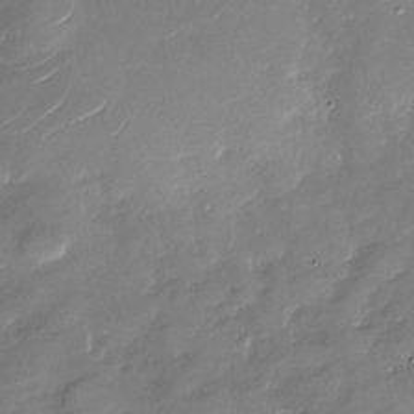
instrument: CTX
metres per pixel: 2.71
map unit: Nhu
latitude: -29.1431
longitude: -73.3671
